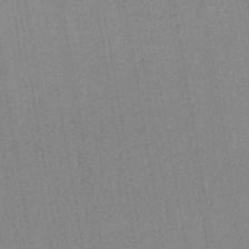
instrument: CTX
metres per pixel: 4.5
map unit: lHb
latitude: -41.9556
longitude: 62.8030
